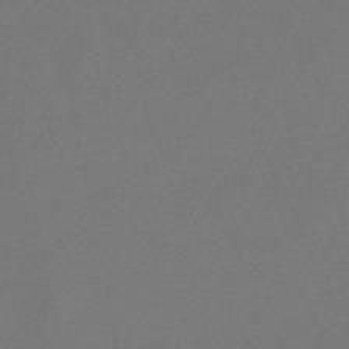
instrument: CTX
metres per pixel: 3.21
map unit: lHb
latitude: -47.5021
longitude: 72.8786
